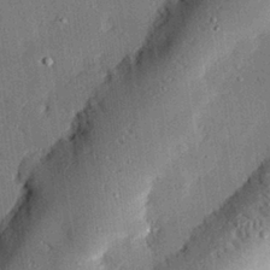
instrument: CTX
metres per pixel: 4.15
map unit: eHh
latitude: 27.9150
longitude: -81.9339
